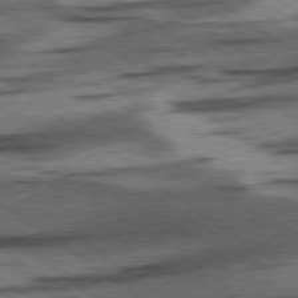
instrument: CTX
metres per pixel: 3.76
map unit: lApd
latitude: 78.4412
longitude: -53.5749
